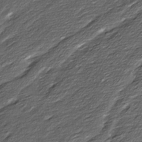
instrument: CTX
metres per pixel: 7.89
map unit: Ave
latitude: 16.3845
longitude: -136.5546
